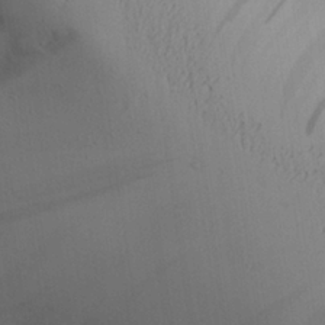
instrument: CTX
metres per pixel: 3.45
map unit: Aa
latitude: 26.9325
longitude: -132.2145
